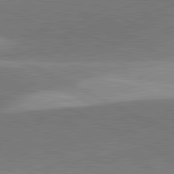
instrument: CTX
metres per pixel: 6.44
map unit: lApd
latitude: 81.9339
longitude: 133.7856
